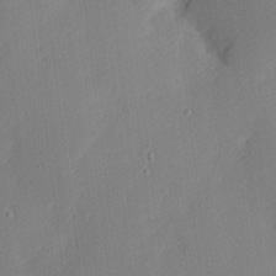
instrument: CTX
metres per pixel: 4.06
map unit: Nhu
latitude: 2.0822
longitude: -75.9528
